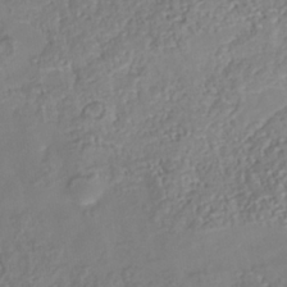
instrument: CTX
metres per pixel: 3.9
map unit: Nhu
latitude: -39.5021
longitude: -80.7435
